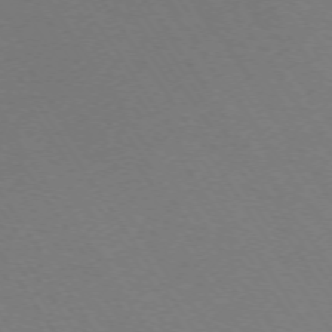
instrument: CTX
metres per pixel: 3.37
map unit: Ap
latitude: -73.5021
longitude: -70.7435
